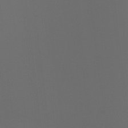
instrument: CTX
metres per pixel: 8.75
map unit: Ht
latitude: -4.4251
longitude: -61.7638
